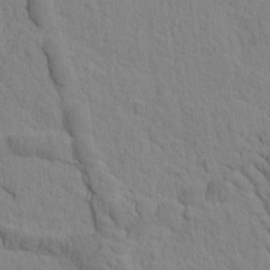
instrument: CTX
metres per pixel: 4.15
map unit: Htu
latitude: -2.2739
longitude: 172.4629
